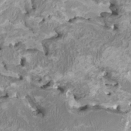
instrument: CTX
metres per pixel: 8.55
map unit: HNhu
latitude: 2.1011
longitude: -2.8002
